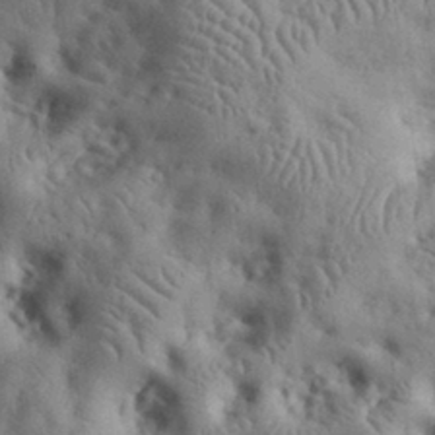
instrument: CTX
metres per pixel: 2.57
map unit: eHh
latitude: 31.0081
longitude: -72.9892
